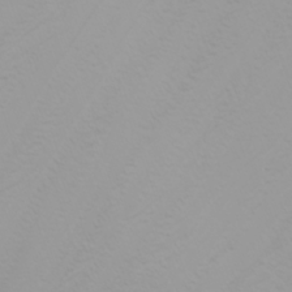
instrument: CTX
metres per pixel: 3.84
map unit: Nhu
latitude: -4.7463
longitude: -79.7450
